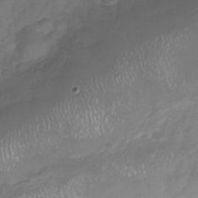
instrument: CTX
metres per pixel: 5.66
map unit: Nhu
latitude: -24.4251
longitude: -56.9135
